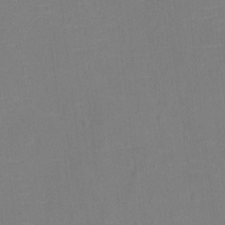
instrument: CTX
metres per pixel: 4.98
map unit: Ht
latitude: -10.4440
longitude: -23.8205
